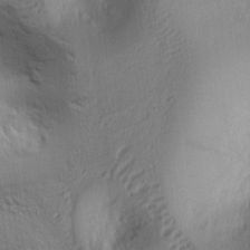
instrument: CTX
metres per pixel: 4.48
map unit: Ht
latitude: 7.6127
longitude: -76.2711
